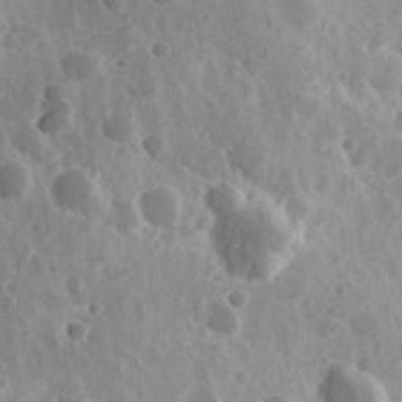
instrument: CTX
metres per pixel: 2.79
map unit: Hve
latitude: 24.7246
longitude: 146.3117
